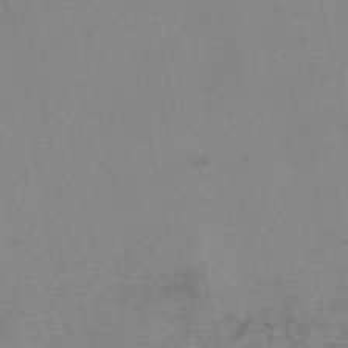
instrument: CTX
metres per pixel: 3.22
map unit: eAb
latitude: 49.9717
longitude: 104.4818
